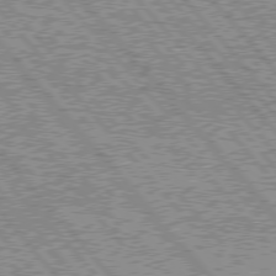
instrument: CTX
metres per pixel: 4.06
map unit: lApd
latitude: 76.0822
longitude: -75.3671
